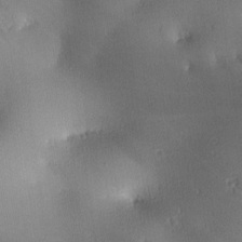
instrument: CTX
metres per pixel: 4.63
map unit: lAa
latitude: -10.4062
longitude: -125.0080
